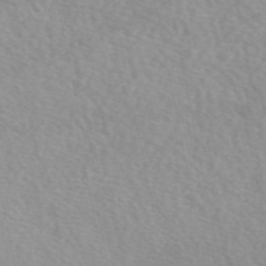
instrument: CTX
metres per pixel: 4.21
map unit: eAb
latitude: 50.8380
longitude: 107.3510
